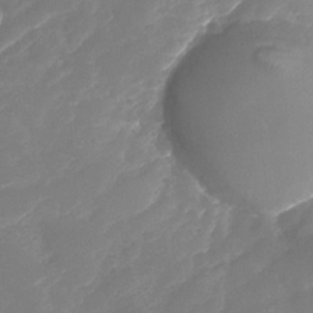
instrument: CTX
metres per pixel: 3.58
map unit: Nhu
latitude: -28.8219
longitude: -65.2726
